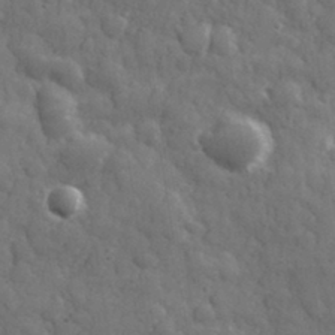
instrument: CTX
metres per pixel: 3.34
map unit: eHh
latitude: 32.8002
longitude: -70.7435
